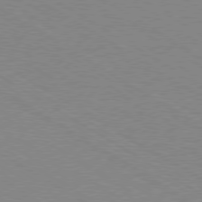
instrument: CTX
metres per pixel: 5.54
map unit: Ap
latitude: -80.2929
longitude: -52.7624
